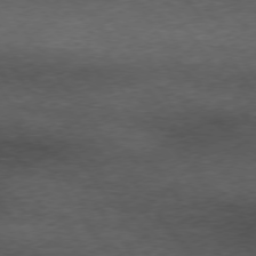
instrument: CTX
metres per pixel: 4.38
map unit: Hpe
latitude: 74.2712
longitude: -142.9136
